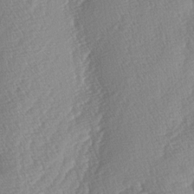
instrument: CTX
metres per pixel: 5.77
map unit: lAa
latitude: -4.9730
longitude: -130.2145
